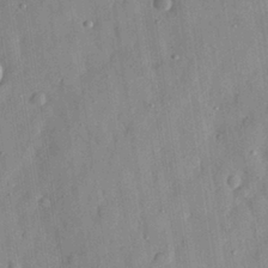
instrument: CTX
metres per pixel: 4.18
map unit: eHh
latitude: 29.0269
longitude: -74.7813
